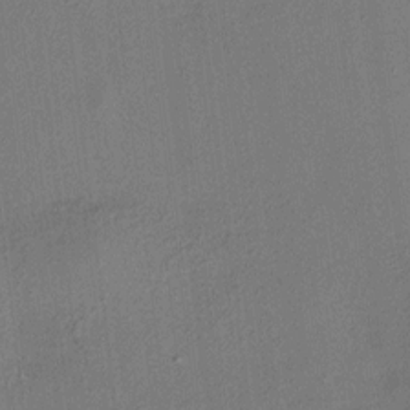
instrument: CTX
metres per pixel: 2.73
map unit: HNhu
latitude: 7.7261
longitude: 15.3132
